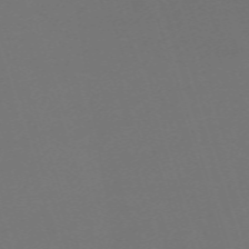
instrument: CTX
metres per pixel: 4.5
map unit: eHh
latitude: -63.3320
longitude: 51.6533
